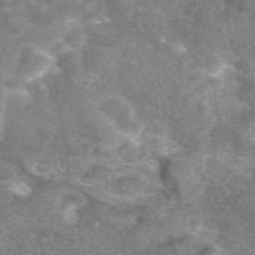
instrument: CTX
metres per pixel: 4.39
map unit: eAb
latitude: 45.7827
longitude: 120.8408
